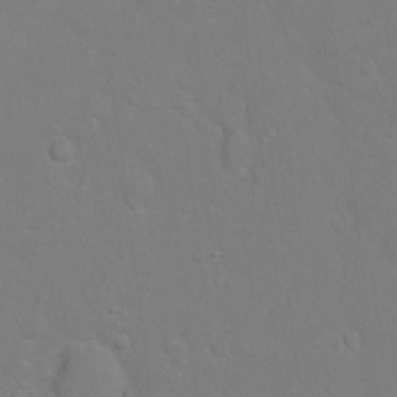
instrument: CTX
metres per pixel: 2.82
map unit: Hto
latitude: -5.9556
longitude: -35.4615
